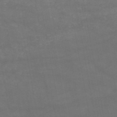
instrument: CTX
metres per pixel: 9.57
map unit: HNb
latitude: -51.8611
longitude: -39.5371
